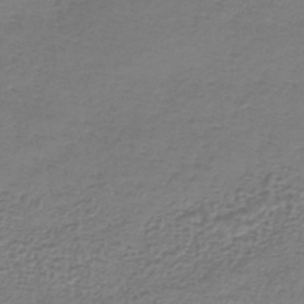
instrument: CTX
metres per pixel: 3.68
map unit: lHb
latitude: -42.0661
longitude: 72.9919
